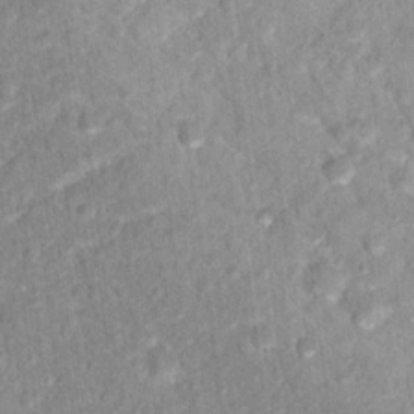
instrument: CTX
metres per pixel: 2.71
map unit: Hto
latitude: 16.5546
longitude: -36.8002
